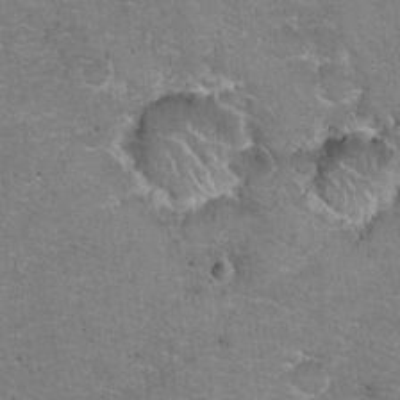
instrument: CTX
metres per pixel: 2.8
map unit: Hto
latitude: 20.2712
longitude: -48.7624
